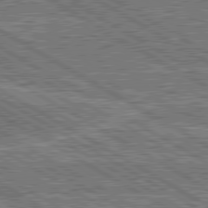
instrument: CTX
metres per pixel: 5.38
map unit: lApd
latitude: 80.5546
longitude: 172.2550
